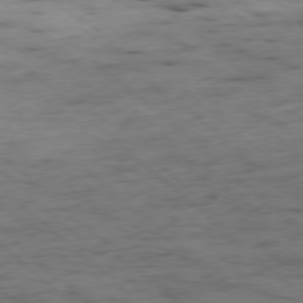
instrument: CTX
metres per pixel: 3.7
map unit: Ap
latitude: -78.5573
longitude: -60.5734
